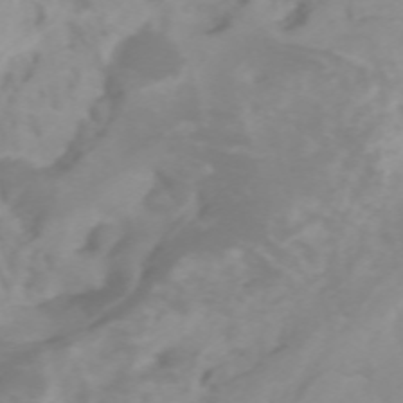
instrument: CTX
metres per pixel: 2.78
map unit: Htu
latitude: -4.8219
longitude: 137.2942
